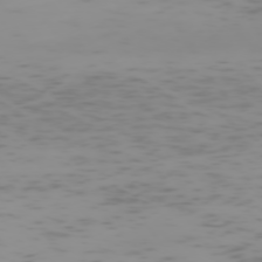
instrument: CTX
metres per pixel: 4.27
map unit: Hpe
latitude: -74.3496
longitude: 7.6722
